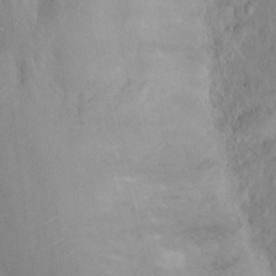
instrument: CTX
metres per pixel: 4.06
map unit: Nhu
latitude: 14.4790
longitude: -29.3293
